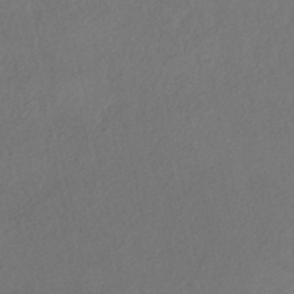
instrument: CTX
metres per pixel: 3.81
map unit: eHh
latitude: -42.7085
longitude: 122.8408
